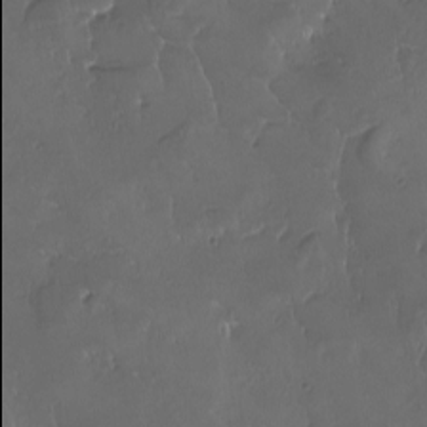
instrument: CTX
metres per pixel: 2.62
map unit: Ave
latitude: -7.5588
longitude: -121.9906
